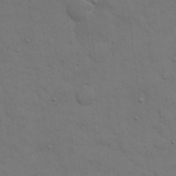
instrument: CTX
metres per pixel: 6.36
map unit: eHh
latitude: 19.2726
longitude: -63.1781
